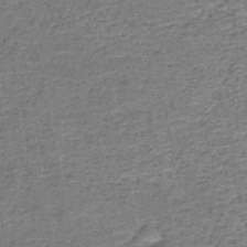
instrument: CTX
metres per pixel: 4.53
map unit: HNb
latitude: -50.4629
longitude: -49.5938
